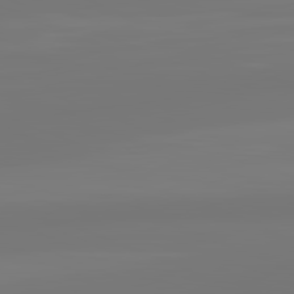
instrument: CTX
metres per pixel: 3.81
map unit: lApd
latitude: 82.0255
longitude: -176.3089
